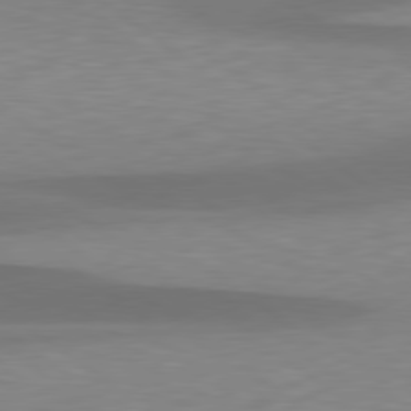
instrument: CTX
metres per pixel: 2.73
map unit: lApd
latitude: 79.4238
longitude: -89.7828
